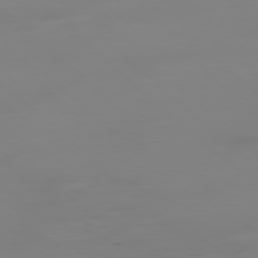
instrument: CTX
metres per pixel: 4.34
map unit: Hpe
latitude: -78.4251
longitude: -20.5357
